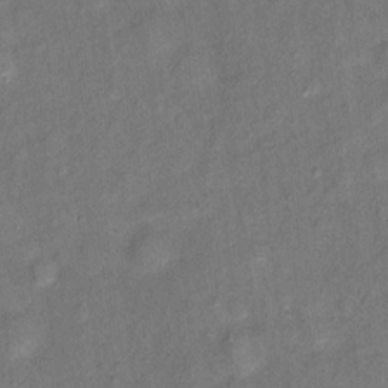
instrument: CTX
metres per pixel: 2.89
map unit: Ht
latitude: 13.9717
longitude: -40.0444
